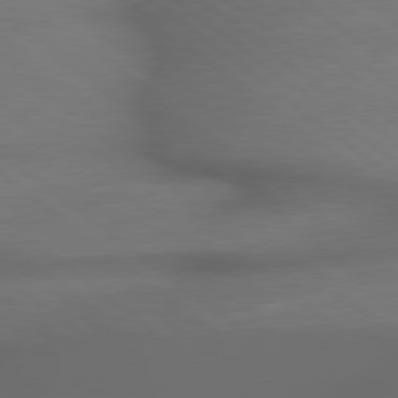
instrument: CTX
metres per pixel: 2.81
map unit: lApd
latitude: 79.2159
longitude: -167.4237
